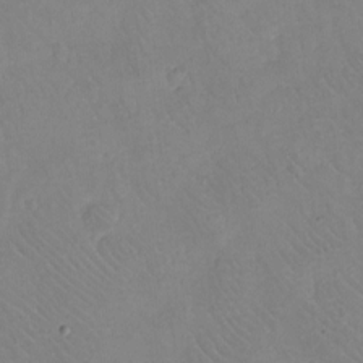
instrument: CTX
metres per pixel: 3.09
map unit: eHh
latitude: -8.0850
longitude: -68.6868
